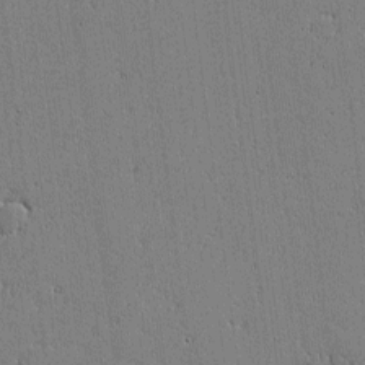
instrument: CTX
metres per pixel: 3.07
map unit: lAvf
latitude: -1.1432
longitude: -105.7261
